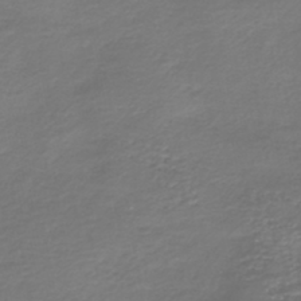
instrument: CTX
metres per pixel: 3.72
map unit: HNb
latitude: -42.9730
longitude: 50.1606
